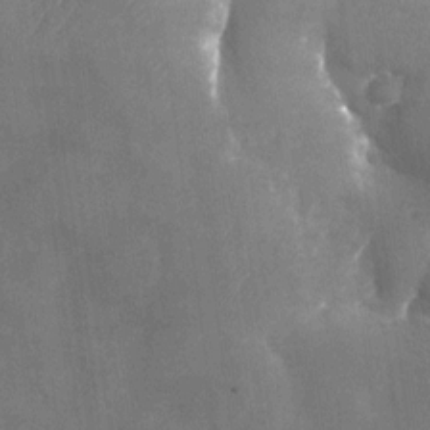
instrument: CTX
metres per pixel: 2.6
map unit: Nhu
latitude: -24.1417
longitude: -69.3293
